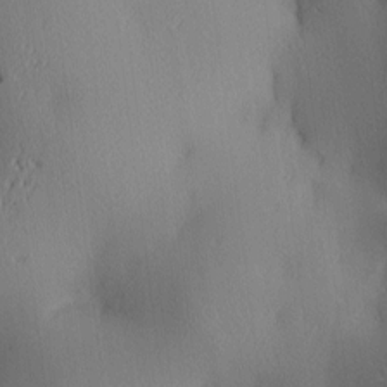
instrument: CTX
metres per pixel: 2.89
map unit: lAa
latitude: 3.4804
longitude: -117.0647
